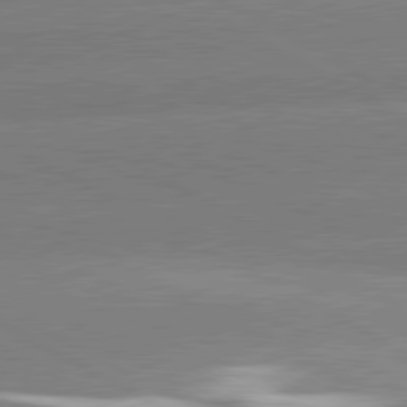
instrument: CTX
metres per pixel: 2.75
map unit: lApd
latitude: 80.9325
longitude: -149.7828
